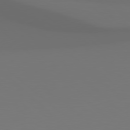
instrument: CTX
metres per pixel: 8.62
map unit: Hpe
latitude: 78.1956
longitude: -132.9136
